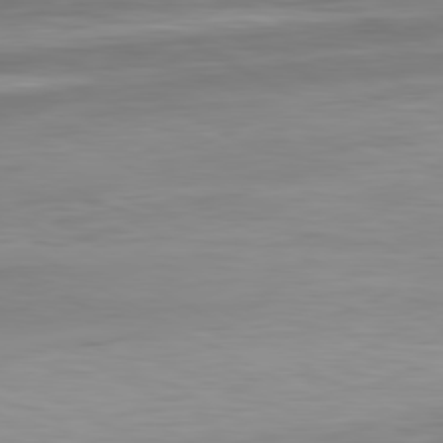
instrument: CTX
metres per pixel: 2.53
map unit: Hpe
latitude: -80.8408
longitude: 18.1417
